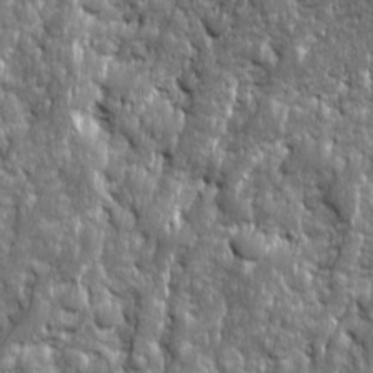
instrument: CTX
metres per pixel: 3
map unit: Ave
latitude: 16.2334
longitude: -134.3656
